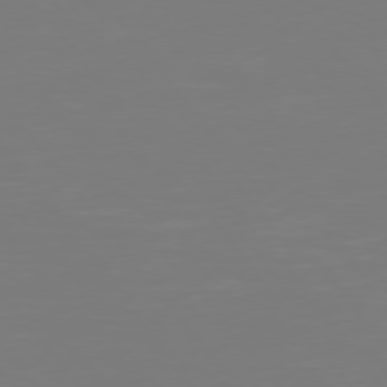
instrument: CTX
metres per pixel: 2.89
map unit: Hpe
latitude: 74.9892
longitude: -123.9150
